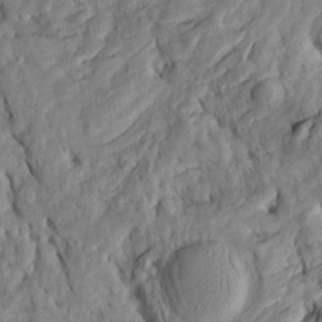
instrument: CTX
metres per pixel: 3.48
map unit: Htu
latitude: -5.9178
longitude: 153.2942
